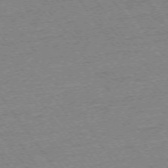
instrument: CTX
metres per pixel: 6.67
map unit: Ap
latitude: -74.3118
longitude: -82.5734
